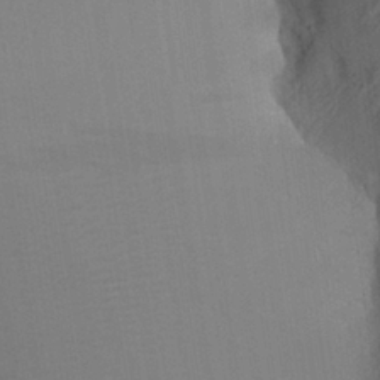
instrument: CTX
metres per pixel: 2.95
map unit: Aa
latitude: 26.7624
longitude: -136.5735
